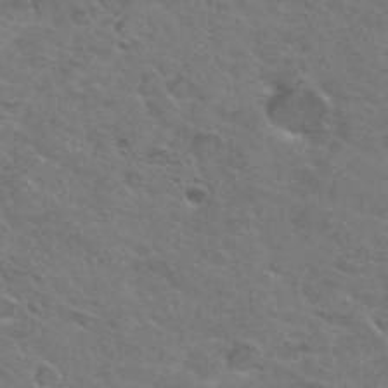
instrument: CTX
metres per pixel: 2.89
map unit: Hto
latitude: 35.0836
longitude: -50.3656
